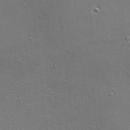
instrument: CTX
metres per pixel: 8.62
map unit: Ave
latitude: 22.7057
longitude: -135.9717
